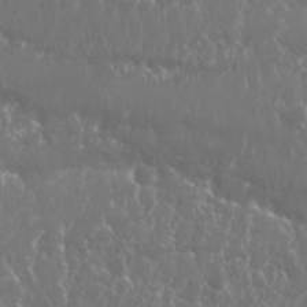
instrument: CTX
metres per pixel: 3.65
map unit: Nhu
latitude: 25.6504
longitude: -60.0444
